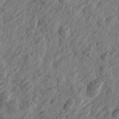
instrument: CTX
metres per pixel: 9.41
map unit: Htu
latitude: -2.7274
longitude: -178.5735
